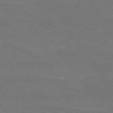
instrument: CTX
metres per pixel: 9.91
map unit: lApd
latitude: 74.7246
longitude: -56.4601
